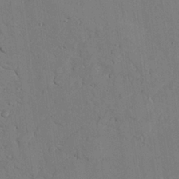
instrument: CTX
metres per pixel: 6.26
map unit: lAvf
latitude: 25.4615
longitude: -110.3467
